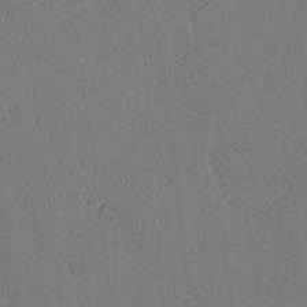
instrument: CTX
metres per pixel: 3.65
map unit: lAvf
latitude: 15.9528
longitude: -125.8394
